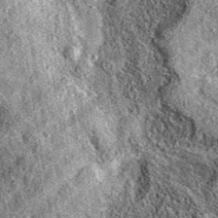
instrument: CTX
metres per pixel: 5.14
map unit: eAb
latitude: 36.9891
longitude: 111.1809
